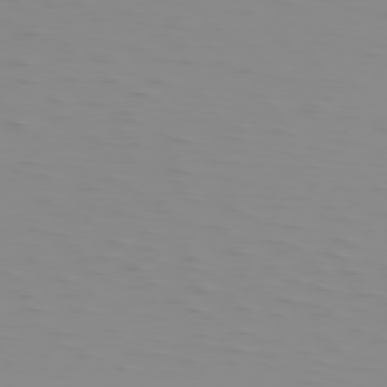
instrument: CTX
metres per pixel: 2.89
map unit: Hpe
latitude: 74.4979
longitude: -126.3656
